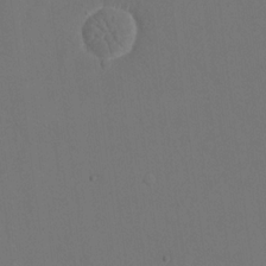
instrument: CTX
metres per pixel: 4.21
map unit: eHh
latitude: 18.8380
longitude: -68.5924
